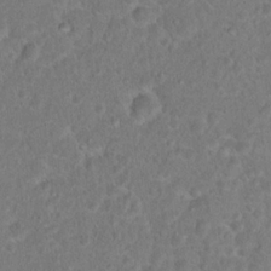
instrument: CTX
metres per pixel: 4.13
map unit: Hto
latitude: 16.9892
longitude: -40.9891
